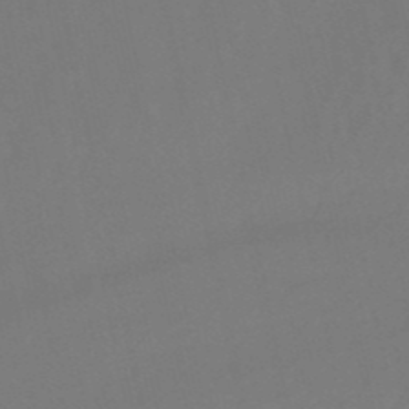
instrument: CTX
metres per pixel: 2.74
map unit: lHb
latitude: -50.4251
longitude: 81.1053
